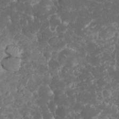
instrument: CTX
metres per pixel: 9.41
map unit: eHh
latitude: 34.7813
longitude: -64.5546
